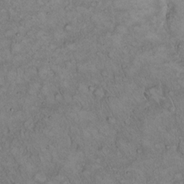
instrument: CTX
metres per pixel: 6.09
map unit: Hto
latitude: 15.2726
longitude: -57.1592
